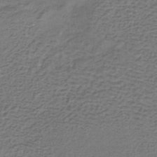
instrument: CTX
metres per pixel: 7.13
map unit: lHb
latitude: -39.7667
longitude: 61.6155
